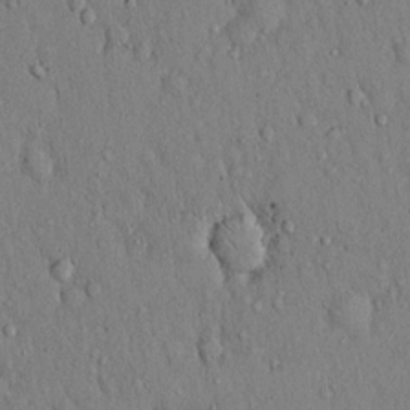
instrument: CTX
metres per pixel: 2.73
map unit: Hto
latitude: 12.8947
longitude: -58.1956
